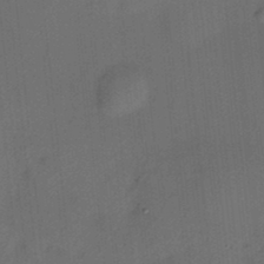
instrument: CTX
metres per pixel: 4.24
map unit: HNhu
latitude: 13.0081
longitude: 10.6708
